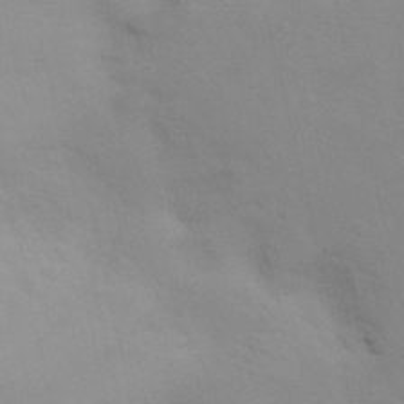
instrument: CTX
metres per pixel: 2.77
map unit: Nhu
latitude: 10.4412
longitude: -24.7813
